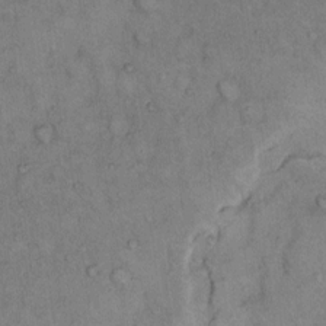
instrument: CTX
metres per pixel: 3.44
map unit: Hto
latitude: 11.7072
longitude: -60.9891
